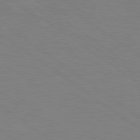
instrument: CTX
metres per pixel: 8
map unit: Hpe
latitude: 79.2348
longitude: -125.0080
